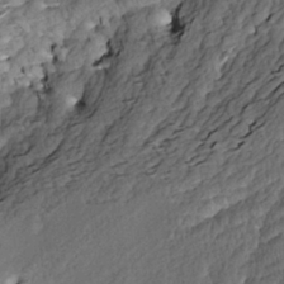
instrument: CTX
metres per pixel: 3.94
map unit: Nve
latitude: -6.9919
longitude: 174.3495
